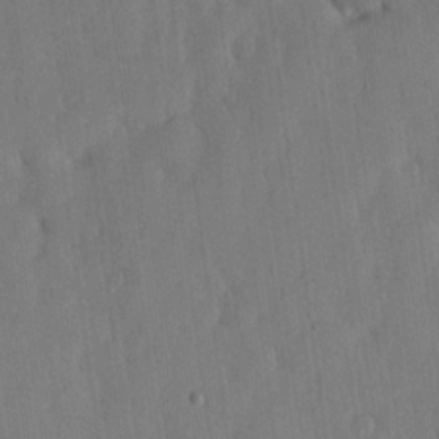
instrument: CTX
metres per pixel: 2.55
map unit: lHvf
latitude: 18.8569
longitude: -115.0269
